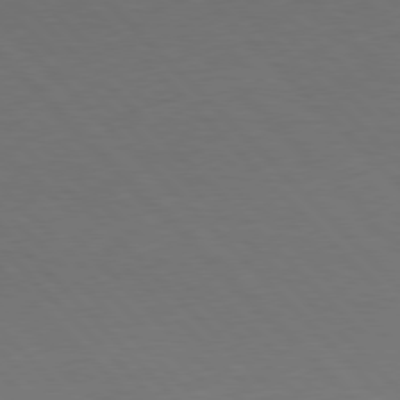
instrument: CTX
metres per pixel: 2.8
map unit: Hpe
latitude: 77.1592
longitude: -125.3481
